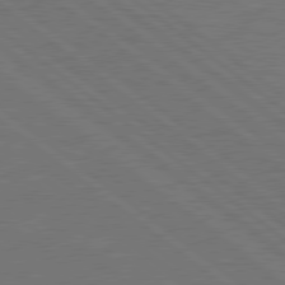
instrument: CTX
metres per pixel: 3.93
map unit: Hpe
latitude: 78.9892
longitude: -123.9906
